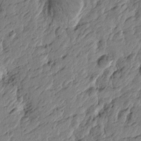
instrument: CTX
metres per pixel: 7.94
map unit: Htu
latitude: -3.6910
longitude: 179.3509
